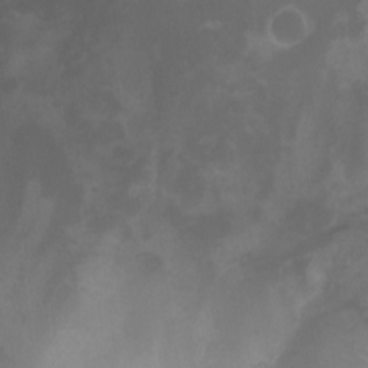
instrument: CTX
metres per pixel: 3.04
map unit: Nhu
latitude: -12.3873
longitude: -74.4412
